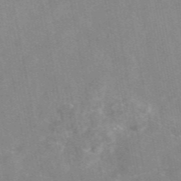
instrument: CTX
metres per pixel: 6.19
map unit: eAb
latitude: 47.3104
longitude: 122.8597
